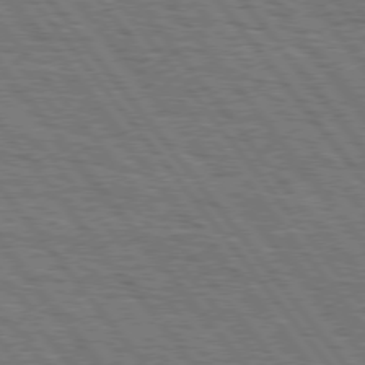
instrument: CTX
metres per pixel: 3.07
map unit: Hpe
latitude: 75.3482
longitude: -153.0459
